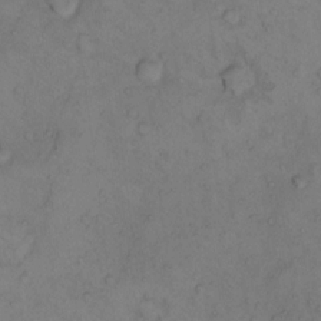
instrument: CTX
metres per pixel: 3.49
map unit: Hto
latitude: 7.7639
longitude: -60.0444
